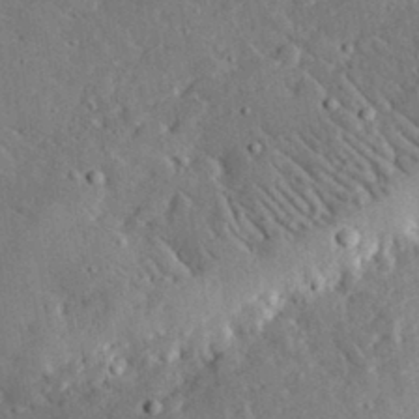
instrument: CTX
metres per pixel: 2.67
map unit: lHvf
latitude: 32.9892
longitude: -85.4804
